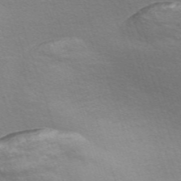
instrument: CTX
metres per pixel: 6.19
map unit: Nve
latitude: -56.6329
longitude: 59.5210
